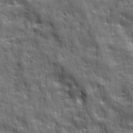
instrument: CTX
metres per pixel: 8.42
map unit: Ave
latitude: 18.8380
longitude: -132.4034
